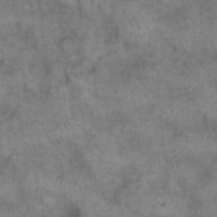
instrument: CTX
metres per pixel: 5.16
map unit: eHh
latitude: 14.2145
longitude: -64.5924
